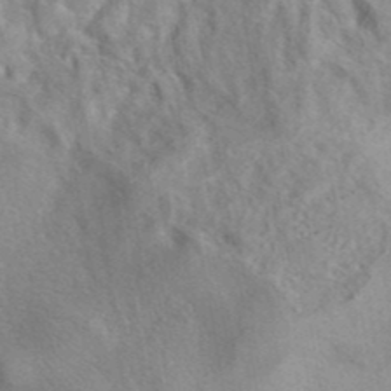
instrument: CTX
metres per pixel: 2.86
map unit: eAb
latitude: 41.0647
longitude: 103.4077
